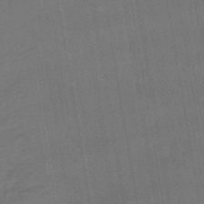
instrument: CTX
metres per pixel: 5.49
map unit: lHb
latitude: -42.2550
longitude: 65.5777
